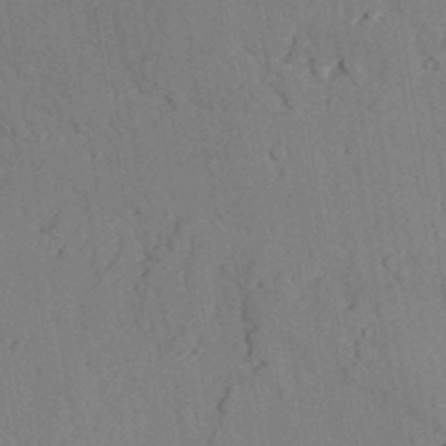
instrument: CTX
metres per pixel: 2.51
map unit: lAvf
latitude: 26.6491
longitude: -109.2914
